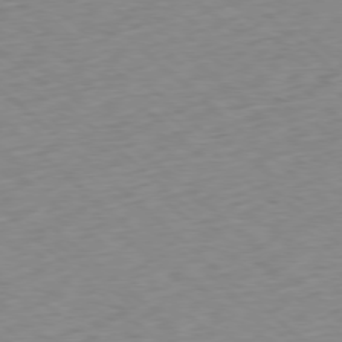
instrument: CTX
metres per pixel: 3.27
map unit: Ap
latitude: -78.0850
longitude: -60.2711
